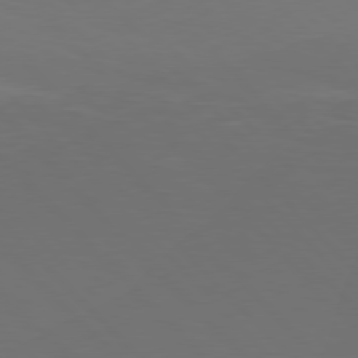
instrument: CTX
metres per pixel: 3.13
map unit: Hpe
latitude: 77.2915
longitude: -168.8569
